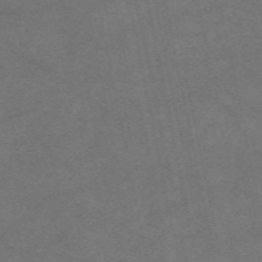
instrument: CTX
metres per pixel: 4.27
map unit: eAb
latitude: 50.7624
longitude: 106.1606
